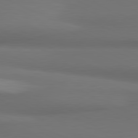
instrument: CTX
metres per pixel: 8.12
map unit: lApd
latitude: 81.5938
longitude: 172.0850
